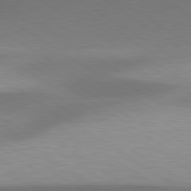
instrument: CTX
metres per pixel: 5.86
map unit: lApd
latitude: 79.7828
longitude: -95.2726
